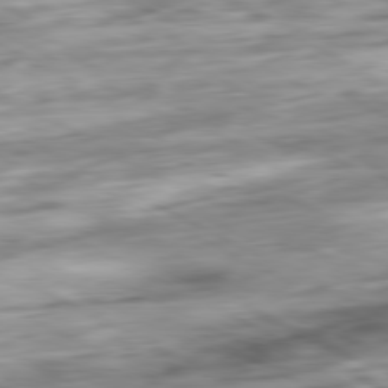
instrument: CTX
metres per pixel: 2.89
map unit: Ap
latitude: -80.8786
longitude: -70.3089
